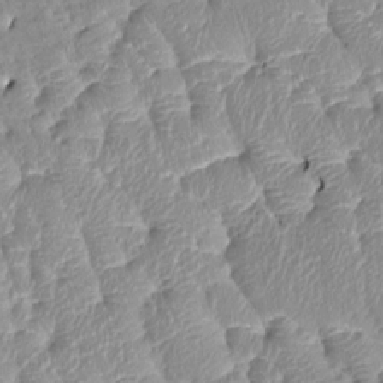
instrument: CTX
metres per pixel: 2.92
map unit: Htu
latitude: 1.3103
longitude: 177.6155
